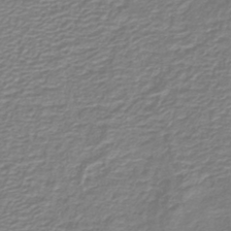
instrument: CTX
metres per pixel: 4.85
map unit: lHb
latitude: -40.8597
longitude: 52.2361
